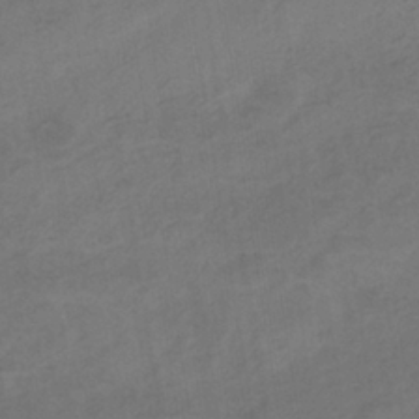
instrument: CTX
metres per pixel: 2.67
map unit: eHb
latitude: -36.0094
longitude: 79.2187
